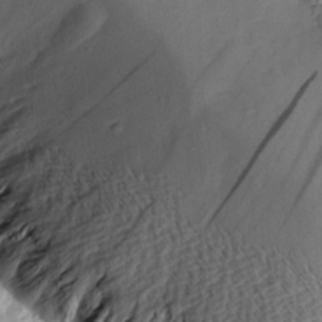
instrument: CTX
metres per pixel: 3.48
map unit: Aa
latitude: 9.5749
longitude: -140.7813
